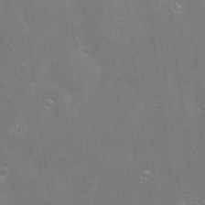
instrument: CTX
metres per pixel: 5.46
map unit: Hve
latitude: -10.9164
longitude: 174.6707
